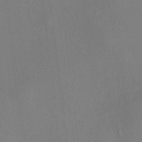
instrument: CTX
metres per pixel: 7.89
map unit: HNhu
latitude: 7.8394
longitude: 14.8030
